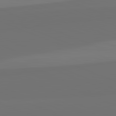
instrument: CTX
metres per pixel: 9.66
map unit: lApd
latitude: 82.0822
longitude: 155.0865
